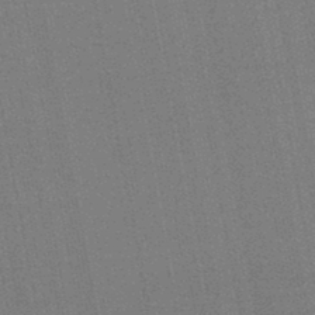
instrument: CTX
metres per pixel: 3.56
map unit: eHb
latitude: -44.9542
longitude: 87.3888
